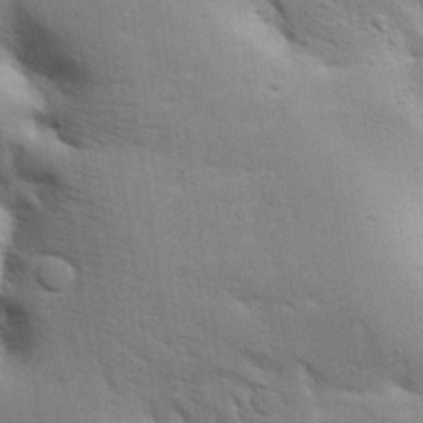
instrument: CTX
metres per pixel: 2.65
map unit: Aa
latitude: 32.8191
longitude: -144.8002
